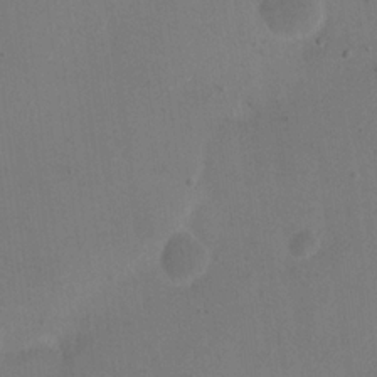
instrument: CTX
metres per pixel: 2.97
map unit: eHh
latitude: 19.1403
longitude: -65.0080
